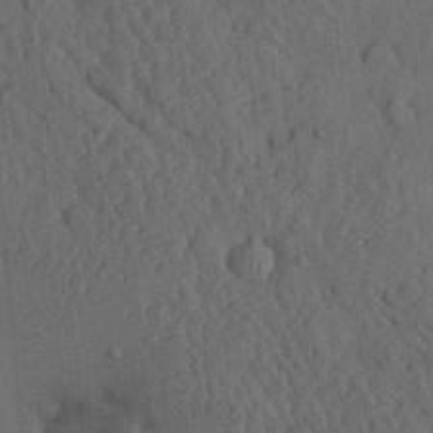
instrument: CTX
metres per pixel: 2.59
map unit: Ave
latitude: 23.9528
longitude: -134.1011
